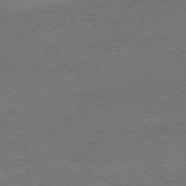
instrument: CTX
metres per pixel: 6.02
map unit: Ap
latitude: -76.7652
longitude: -96.1767
